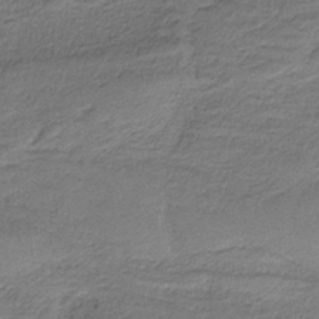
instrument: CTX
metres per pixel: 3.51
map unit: HNb
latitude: -35.3132
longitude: 58.8219
